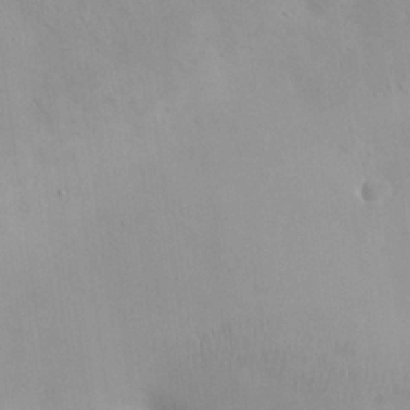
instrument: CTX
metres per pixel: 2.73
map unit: eHh
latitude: 26.2145
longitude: -65.7450
